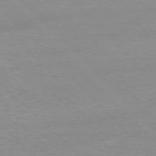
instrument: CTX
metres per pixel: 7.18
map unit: Ap
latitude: -77.4454
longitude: -92.8758
